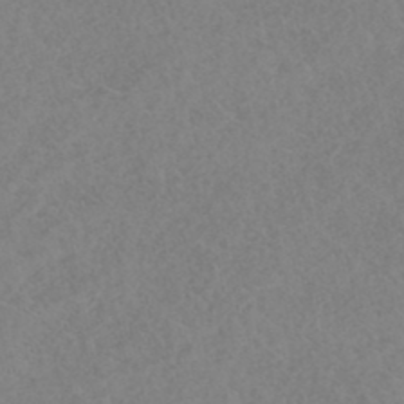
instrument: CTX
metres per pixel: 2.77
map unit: HNhu
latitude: -46.5951
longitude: 30.5385
